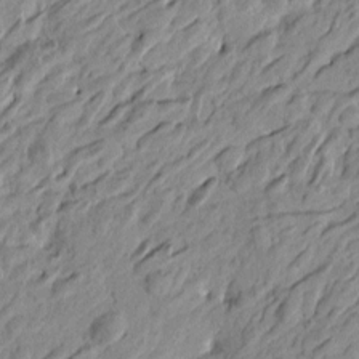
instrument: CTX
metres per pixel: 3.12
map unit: Htu
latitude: -4.2172
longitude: -179.8206
